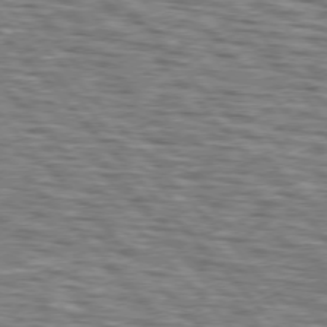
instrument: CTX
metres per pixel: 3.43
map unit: lApd
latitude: 76.0444
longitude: -74.9514
